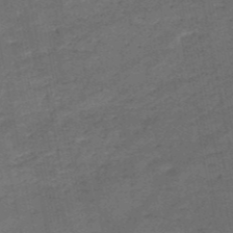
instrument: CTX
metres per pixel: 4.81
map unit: HNb
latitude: -50.9731
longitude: -40.5545
